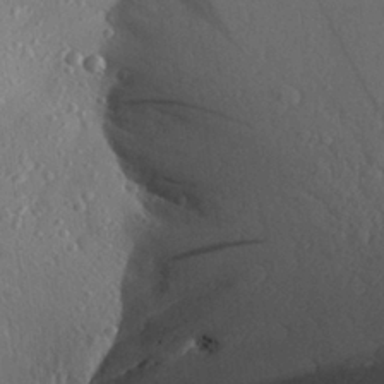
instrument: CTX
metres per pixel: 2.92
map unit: Aa
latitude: 27.7261
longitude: -142.7813
